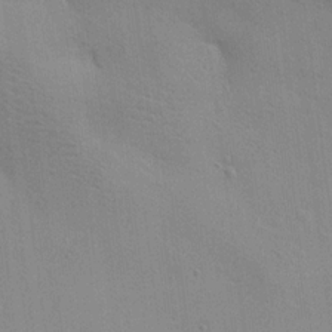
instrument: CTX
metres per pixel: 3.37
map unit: Aa
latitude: 18.7813
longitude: -140.8946
